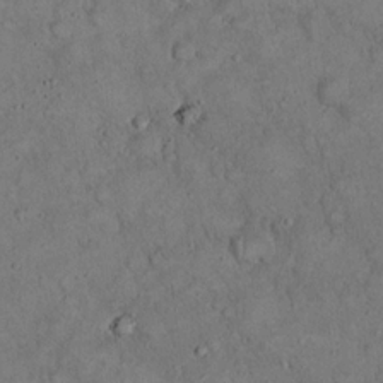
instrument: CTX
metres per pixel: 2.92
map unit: eHh
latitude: 20.7058
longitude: -59.7072
